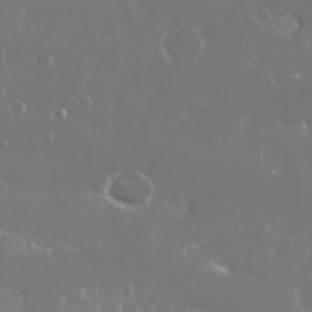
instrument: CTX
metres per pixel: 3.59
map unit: Nhu
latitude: 26.0633
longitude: -60.1200
